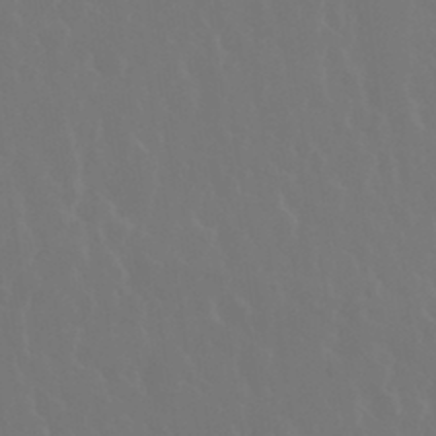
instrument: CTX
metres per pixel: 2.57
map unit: eHh
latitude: 34.0633
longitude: -58.7246
